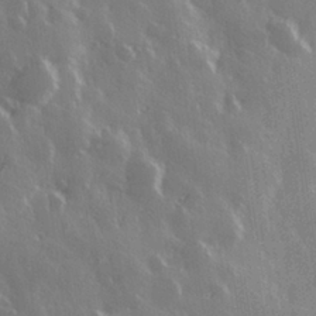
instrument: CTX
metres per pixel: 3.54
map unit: Hve
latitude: 28.5168
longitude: 147.1431
